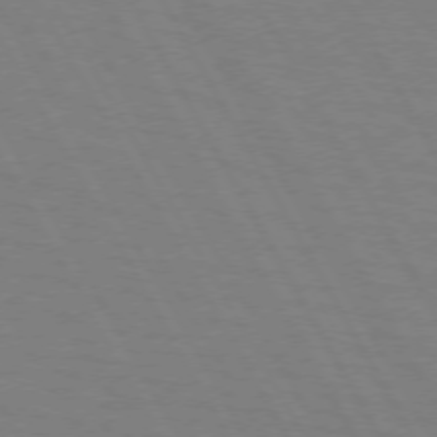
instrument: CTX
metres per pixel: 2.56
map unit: lApd
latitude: 72.4790
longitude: -56.8568
